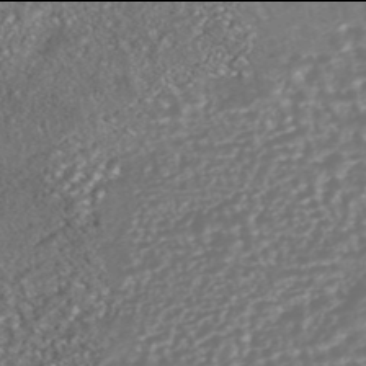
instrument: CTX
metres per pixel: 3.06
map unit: HNhu
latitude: -46.0094
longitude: 105.1998
